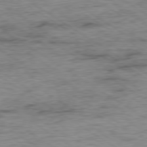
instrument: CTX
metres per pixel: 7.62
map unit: Ap
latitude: -79.8800
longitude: -48.6868
